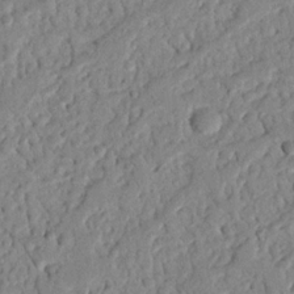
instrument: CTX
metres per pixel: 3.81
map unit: Nhu
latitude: 21.3860
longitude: -77.3292
